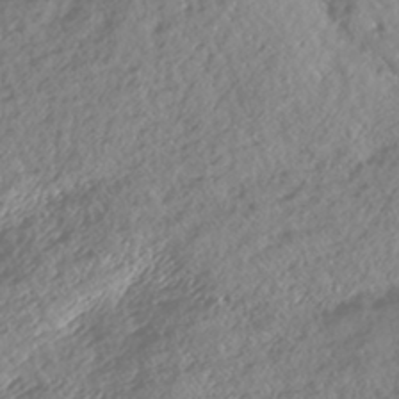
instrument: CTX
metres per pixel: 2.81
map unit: Nhe
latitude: -45.9178
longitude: 151.8989
